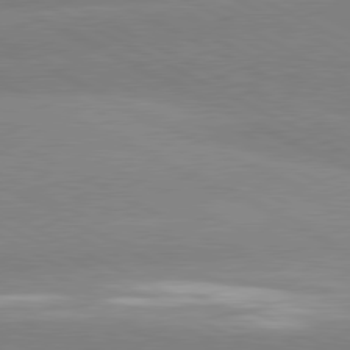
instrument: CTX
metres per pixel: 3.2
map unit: lApd
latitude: 80.5924
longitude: -154.6490
